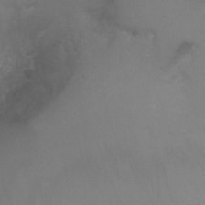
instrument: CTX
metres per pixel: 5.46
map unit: Ht
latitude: 0.4979
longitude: -21.2537
